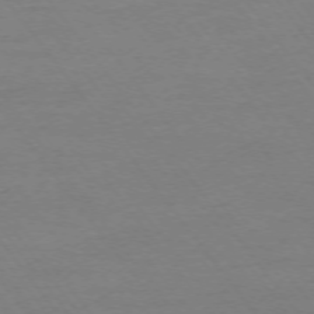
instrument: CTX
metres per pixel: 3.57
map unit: Ap
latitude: -74.7652
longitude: -83.2159
